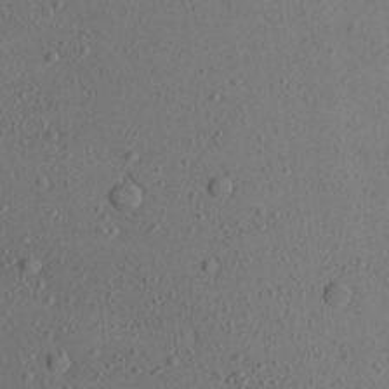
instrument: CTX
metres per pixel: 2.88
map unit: Aa
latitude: 24.0255
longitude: -144.6490
